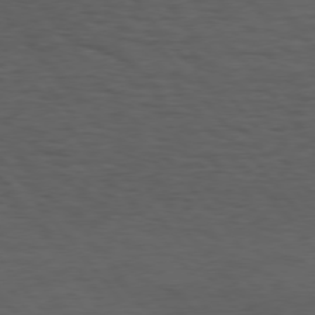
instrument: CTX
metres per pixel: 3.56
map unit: Hpe
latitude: 75.1970
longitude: -145.7072
